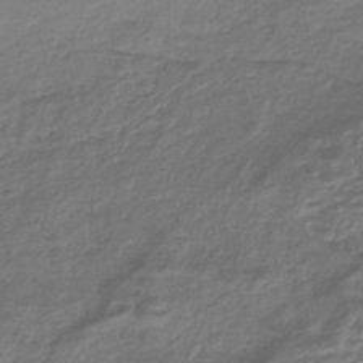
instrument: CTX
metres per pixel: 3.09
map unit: HNhu
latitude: -43.5966
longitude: 103.5210
